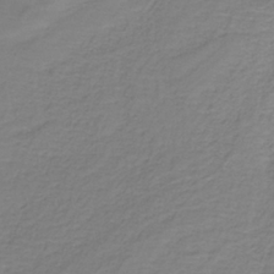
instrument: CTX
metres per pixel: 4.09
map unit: HNb
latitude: -34.9731
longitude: 53.8800
